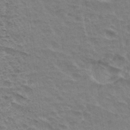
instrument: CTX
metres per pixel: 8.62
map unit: Hto
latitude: 33.4049
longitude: -44.4601
